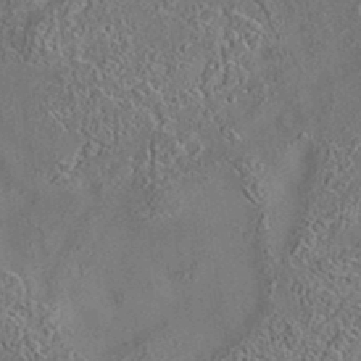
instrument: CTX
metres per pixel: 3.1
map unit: eAb
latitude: 35.4993
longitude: 111.9367
